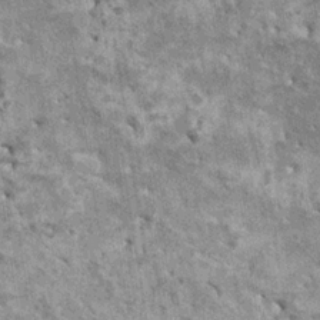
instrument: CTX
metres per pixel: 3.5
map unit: HNhu
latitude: 3.3104
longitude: 4.7652
